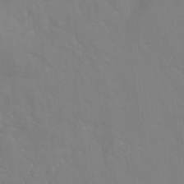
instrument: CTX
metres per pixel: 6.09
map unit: Hto
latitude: -6.4629
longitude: -49.3104
